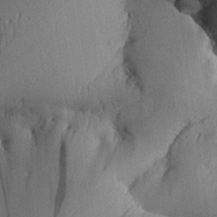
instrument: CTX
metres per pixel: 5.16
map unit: Aa
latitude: 26.6113
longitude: -134.0822
